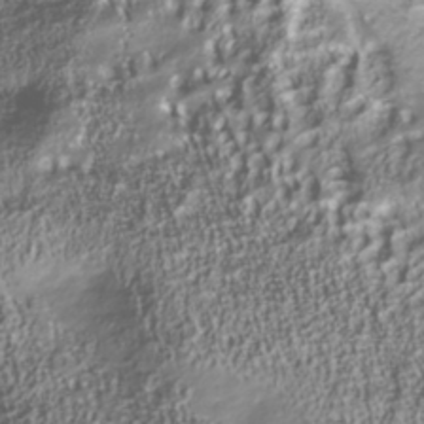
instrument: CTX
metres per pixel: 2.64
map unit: Nhu
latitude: -40.7841
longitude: -86.1389
